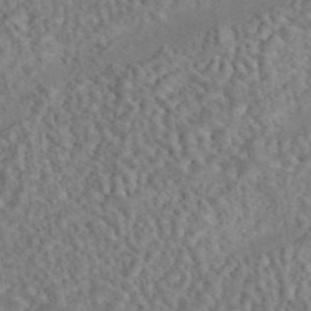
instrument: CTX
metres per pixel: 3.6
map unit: eAb
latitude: 43.4049
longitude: 116.2928
